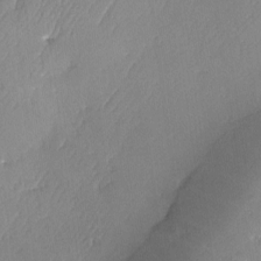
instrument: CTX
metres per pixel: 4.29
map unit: Ave
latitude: -6.3684
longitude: -120.0255
